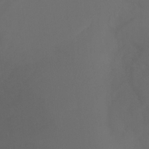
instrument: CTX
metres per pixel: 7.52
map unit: Ht
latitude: -9.9178
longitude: -33.0836
